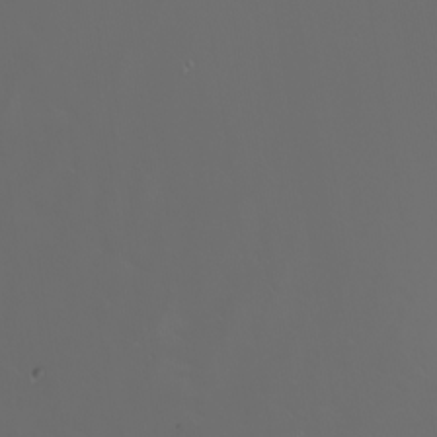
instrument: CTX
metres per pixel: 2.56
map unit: Nhu
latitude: -5.8233
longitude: -91.9528
